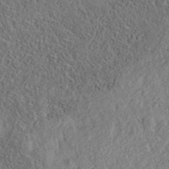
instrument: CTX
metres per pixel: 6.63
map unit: eAb
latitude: 35.9717
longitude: 108.2928
